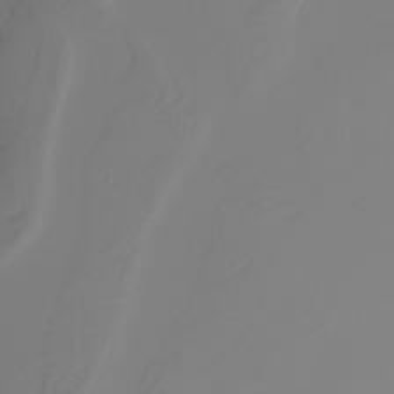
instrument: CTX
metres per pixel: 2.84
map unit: Nhu
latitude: -5.8233
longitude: -93.8961
